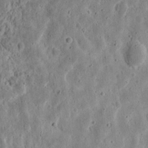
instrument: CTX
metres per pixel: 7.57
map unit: eHh
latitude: 12.1956
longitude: -73.9906
